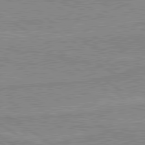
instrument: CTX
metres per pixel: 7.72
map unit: lApd
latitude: 80.1011
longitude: 170.7085
